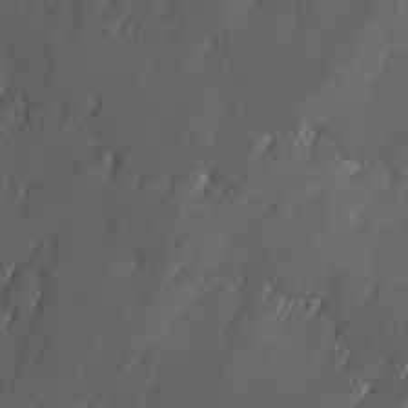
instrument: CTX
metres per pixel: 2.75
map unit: Ave
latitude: 10.0444
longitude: -105.6505
